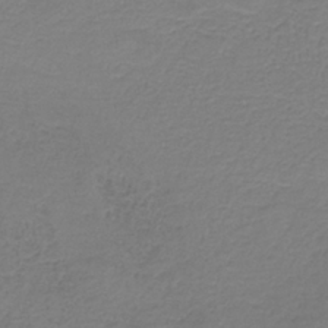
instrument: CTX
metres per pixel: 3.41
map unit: HNb
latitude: -34.5952
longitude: 53.8422
